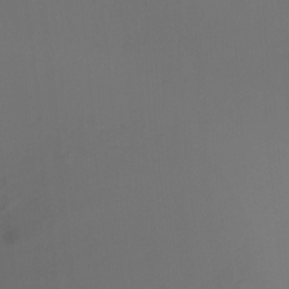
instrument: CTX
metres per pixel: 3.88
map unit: Ht
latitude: -9.2754
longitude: -38.1767
